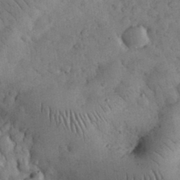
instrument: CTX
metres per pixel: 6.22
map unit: eHh
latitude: 33.3293
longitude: -69.1025
